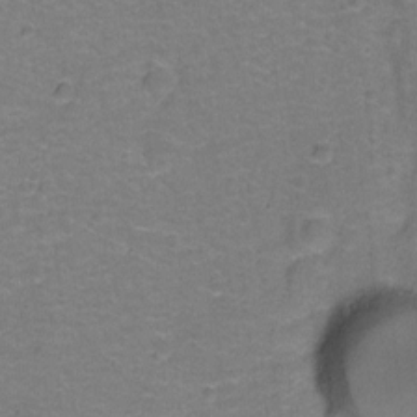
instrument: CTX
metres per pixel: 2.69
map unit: Hto
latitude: -1.2943
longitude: -34.2711
